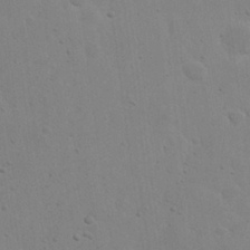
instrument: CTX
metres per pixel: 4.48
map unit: eHh
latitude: 21.7639
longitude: -69.0459
